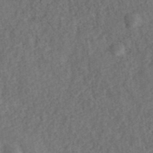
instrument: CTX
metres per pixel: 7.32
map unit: ANa
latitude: 39.8772
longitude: 20.1794
